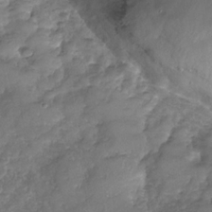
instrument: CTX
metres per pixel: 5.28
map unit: Nhu
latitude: -31.0486
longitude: -59.8394
